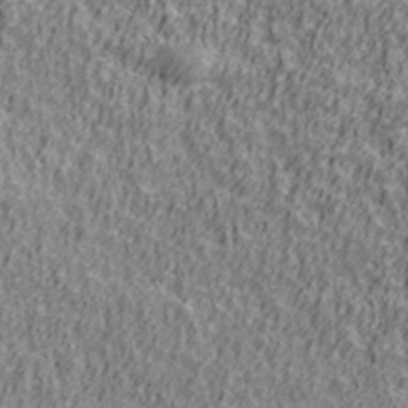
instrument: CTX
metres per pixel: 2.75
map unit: Ave
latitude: 41.5371
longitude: -112.5735
